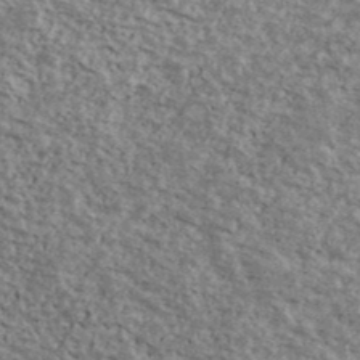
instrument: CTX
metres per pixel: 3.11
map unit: Ave
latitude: 40.8946
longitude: -109.0269
